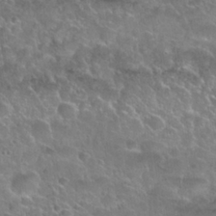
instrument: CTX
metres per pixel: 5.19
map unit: Nhu
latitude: 25.3292
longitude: -51.0458
